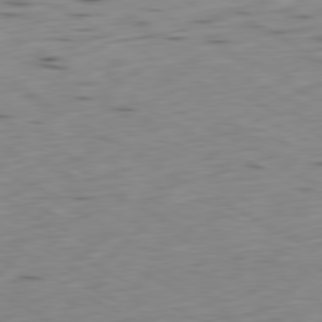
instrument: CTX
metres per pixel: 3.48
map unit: Ap
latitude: -80.5763
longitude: -71.2159
